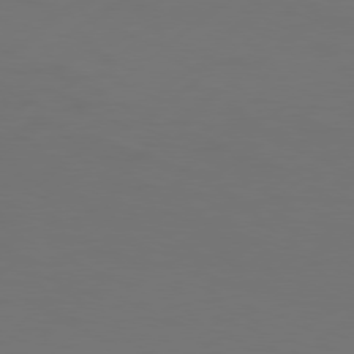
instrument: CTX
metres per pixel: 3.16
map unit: Hpe
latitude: 76.7624
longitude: -130.0444
